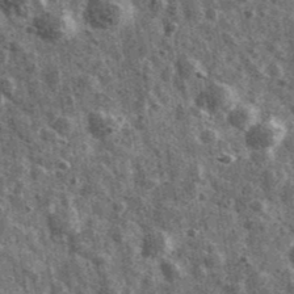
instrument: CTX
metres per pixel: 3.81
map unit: Ave
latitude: 40.5735
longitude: -106.2711
